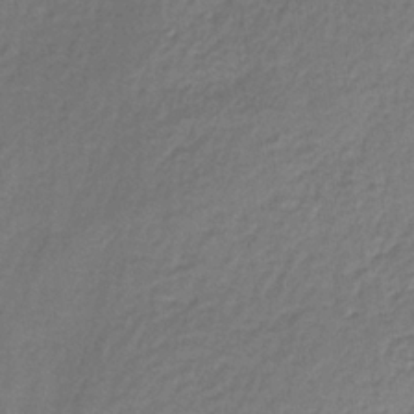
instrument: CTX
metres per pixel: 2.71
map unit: lHb
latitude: -35.9178
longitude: 63.1809
